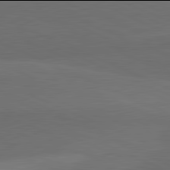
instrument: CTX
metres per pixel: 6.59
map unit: lApd
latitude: 81.9906
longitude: 156.9164
